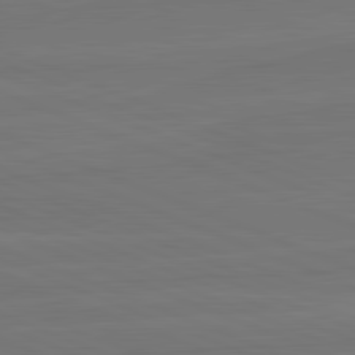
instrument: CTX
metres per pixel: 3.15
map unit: lApd
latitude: 82.1577
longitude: -179.2348
